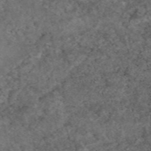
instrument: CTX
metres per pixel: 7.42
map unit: eAb
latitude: 47.1404
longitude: 118.0283
